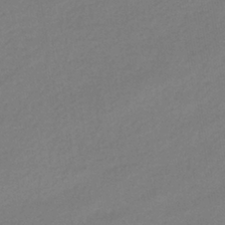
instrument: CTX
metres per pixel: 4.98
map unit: HNhu
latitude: -41.4076
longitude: 95.5210
